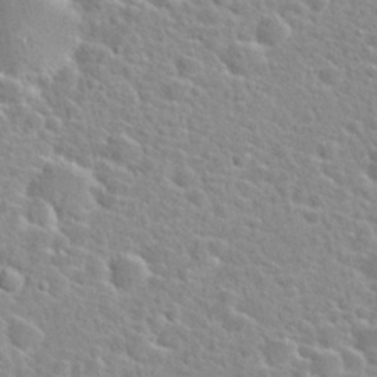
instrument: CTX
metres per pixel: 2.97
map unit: Hto
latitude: 24.6868
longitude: -48.0633
